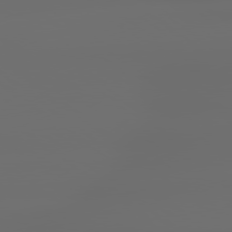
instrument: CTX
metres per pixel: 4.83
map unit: lApd
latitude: 79.2348
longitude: -138.3467
